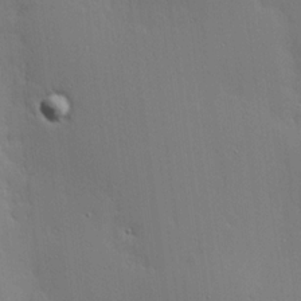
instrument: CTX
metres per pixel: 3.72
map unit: lHvf
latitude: 17.9528
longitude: -117.0081
